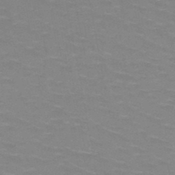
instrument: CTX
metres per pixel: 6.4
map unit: HNb
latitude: -47.8422
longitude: -46.2901
